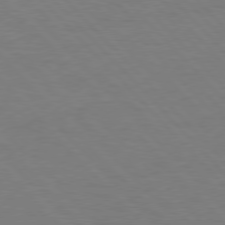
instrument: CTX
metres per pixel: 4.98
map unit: lApd
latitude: 77.3670
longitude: -59.0081
